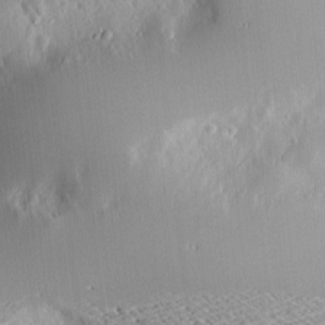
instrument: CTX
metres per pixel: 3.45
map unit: Nve
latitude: -8.3495
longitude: 173.3887
